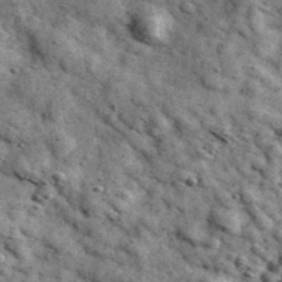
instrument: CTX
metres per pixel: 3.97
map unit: Ave
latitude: 40.5357
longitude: -107.1214
